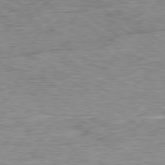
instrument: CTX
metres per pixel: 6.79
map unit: Ap
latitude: -79.1620
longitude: -77.1970
